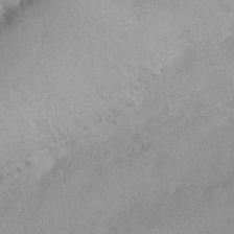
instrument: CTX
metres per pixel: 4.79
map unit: Nhu
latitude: 26.6869
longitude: -68.8947
